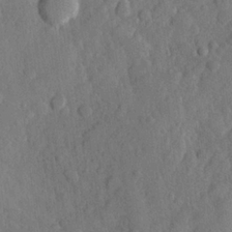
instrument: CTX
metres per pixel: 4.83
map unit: Hve
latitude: 24.5734
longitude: 149.7478
